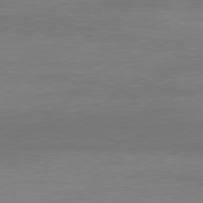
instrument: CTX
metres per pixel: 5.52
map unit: Ap
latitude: -81.5777
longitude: -85.8017
